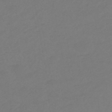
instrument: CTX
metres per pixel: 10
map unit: eHb
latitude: -46.8219
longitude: 88.8030
